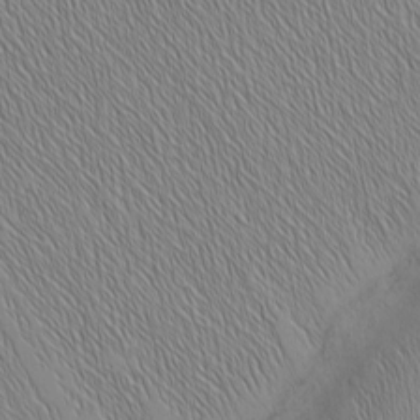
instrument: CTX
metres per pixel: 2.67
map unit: Nhu
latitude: -6.2739
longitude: -151.6127
